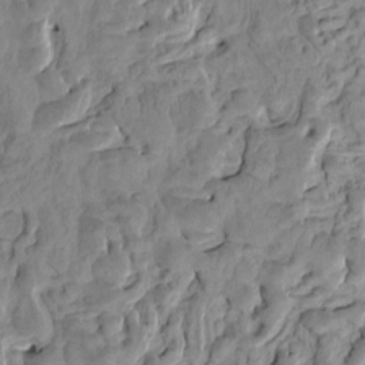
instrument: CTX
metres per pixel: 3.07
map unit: eHh
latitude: -0.9542
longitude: 16.6141
